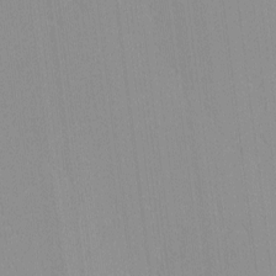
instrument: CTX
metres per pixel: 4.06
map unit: lHvf
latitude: -13.4643
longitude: -103.1025
